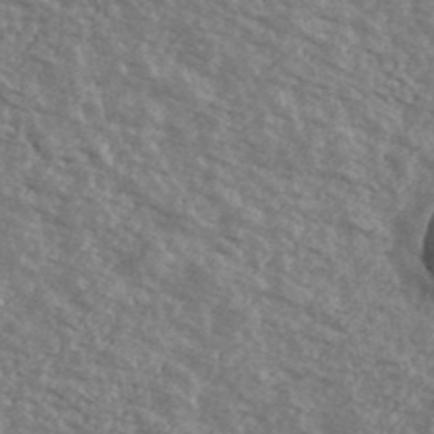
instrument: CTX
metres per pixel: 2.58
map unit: Ave
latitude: 40.5734
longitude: -109.4804
